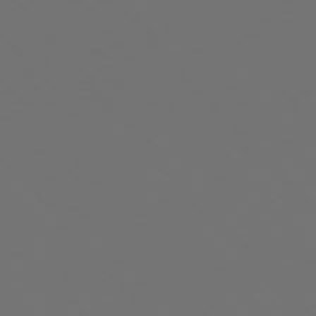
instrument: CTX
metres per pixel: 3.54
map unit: Ap
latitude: -75.7478
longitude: -76.1389
